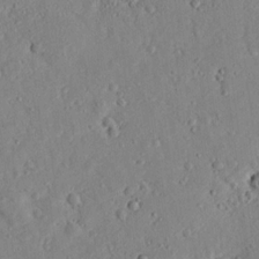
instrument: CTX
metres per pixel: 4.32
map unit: lHvf
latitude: 14.7058
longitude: 179.2565
